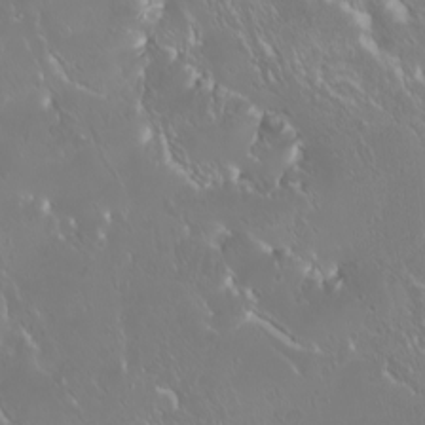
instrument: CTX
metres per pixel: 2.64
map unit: Htu
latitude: -4.6707
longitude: -88.3657
